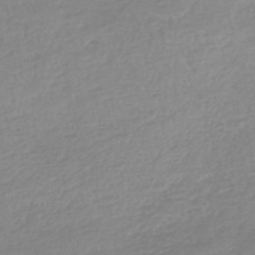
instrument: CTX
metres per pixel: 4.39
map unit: lHb
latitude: -44.3873
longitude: 72.1794
